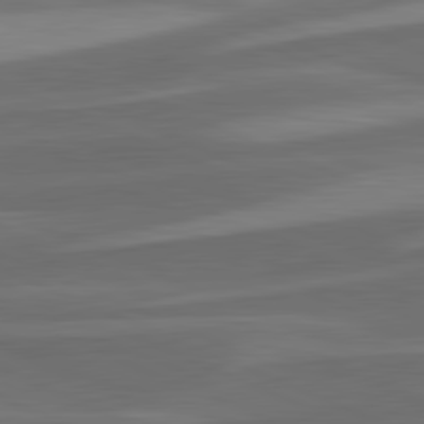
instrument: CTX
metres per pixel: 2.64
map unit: lApd
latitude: 81.6694
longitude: 124.9919
